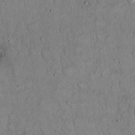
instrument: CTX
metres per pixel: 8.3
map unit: Hto
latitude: 14.7058
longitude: -57.6504
